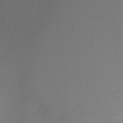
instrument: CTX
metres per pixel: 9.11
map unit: Ht
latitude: 0.4412
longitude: -35.2537
